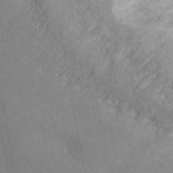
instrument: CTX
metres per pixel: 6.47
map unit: ANa
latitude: 45.2348
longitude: 45.6155
